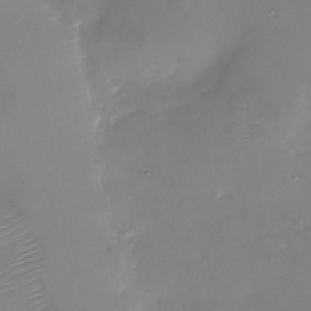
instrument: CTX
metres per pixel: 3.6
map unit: Nhu
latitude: -28.1795
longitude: -60.5168
